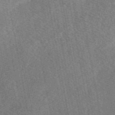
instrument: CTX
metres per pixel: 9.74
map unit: eAb
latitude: 48.3656
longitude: 104.1228
